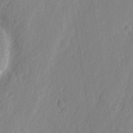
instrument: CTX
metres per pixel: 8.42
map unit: eHh
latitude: 2.9136
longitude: -77.5938
